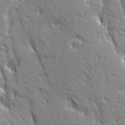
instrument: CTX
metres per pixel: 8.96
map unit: Ave
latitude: 21.1214
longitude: -135.6316
